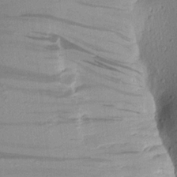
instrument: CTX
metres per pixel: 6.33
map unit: Aa
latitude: 16.4601
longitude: -146.7058
